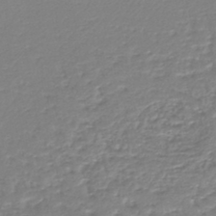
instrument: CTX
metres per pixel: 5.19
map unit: lHb
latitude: -44.3684
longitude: 67.9745
